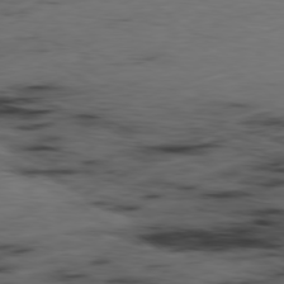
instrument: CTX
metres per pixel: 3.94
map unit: Ap
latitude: -79.3131
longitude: -73.3482
